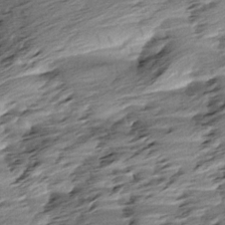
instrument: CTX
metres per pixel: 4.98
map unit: Aa
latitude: 6.1389
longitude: -137.2726
